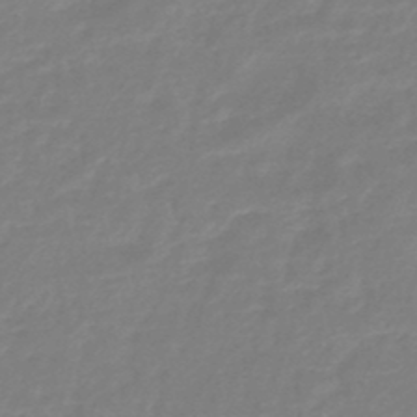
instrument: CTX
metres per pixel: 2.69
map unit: eHb
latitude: -45.8800
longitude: 81.7100
